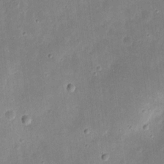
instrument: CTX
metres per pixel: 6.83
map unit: eHh
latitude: 9.0459
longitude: -72.3090
